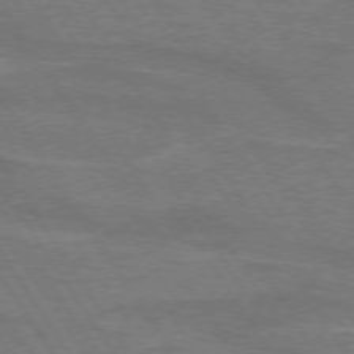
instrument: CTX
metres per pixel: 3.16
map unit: lApd
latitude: 74.2900
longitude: -66.3845
